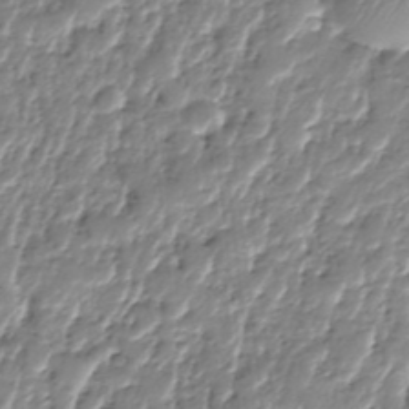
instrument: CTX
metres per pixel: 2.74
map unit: Nhe
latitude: -37.5777
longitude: -148.1200
